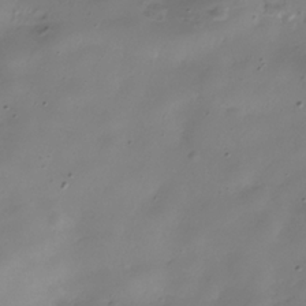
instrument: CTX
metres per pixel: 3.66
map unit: Hve
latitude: -31.5588
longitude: 94.6518
